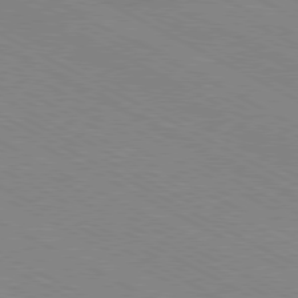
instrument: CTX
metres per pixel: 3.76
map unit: Hpe
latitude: -81.0298
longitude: 17.2376
